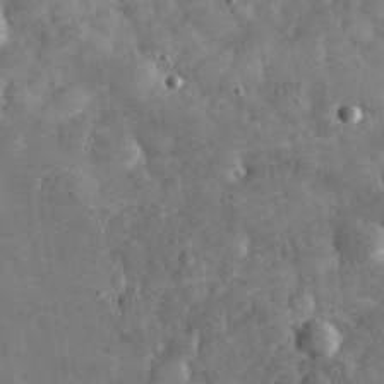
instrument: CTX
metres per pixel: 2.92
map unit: eHh
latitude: 33.2537
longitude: -70.1767
